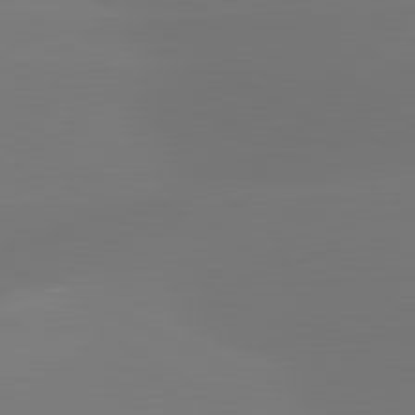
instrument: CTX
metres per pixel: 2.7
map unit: lApd
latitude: 81.5749
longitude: -164.9325
